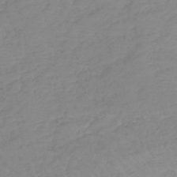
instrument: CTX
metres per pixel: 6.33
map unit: lHb
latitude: -44.1228
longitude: 70.0850
